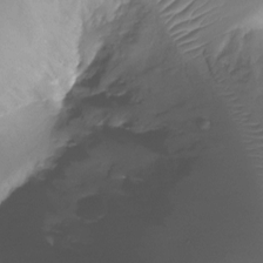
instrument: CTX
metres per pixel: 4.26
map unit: Ht
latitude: -17.5399
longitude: -43.5749
